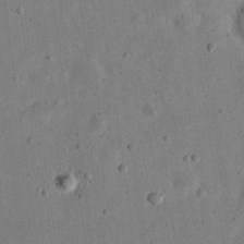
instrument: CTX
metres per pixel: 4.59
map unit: eHh
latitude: 23.6694
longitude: -68.7057
